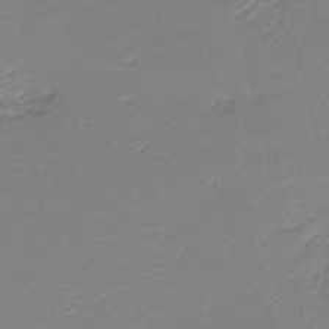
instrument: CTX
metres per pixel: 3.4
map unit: HNb
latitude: -42.2739
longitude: 50.5952
